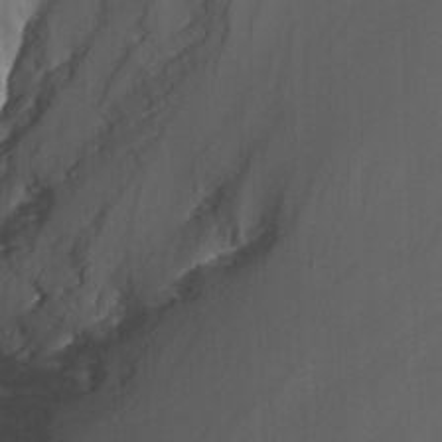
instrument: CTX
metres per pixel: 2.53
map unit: Nhu
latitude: -9.4832
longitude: -77.5371
